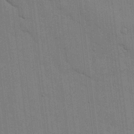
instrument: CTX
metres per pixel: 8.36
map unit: lHvf
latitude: 17.8205
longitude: -113.7072
